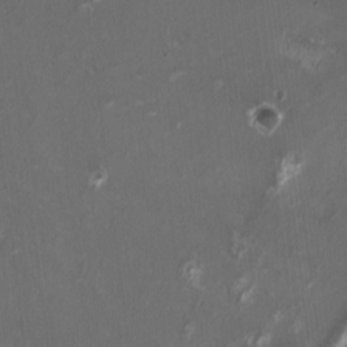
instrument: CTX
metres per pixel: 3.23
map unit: HNhu
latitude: 1.5560
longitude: -3.6505
